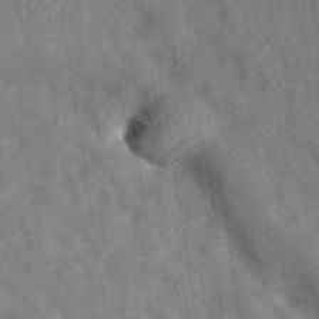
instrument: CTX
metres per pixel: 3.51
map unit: eAb
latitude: 34.5168
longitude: 110.3495
